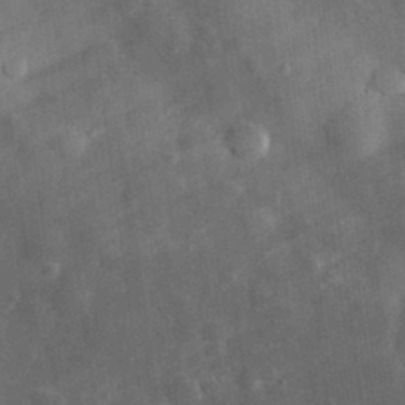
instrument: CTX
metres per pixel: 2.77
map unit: eHh
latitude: 29.4615
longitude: -76.8002
